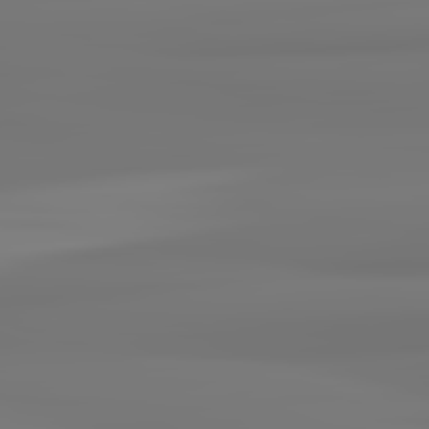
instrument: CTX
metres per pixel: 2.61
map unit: lApd
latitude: 82.4601
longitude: 171.5210
